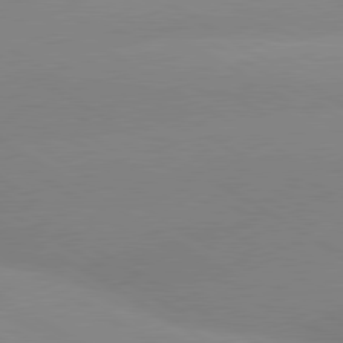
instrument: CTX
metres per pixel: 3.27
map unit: lApd
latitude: 80.0822
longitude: -152.6869
